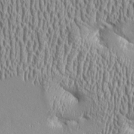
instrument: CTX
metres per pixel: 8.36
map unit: Aa
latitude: 9.4049
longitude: -130.0822
